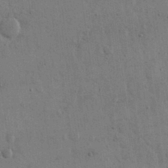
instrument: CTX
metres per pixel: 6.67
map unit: eHh
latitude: 15.2537
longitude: -68.4601
